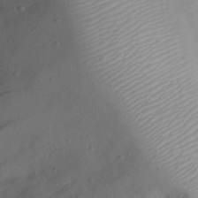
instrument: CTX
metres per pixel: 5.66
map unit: Nhu
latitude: 22.3845
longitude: -72.6680
